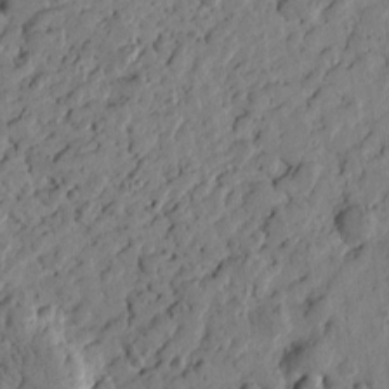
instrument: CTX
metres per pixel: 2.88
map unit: Htu
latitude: -0.1606
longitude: -177.8583
